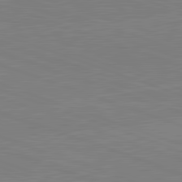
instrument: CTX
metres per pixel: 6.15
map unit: lApd
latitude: 82.2333
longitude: -159.1403
